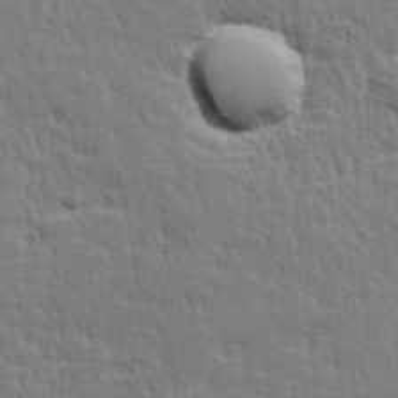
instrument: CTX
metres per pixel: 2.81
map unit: lHvf
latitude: 25.1403
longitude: 143.7288
